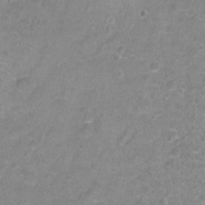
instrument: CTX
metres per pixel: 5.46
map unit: Hto
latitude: -4.9919
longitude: -35.3481
